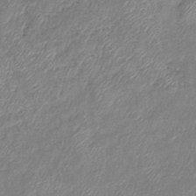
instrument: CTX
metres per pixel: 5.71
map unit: eHb
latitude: -39.1053
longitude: 78.2361
